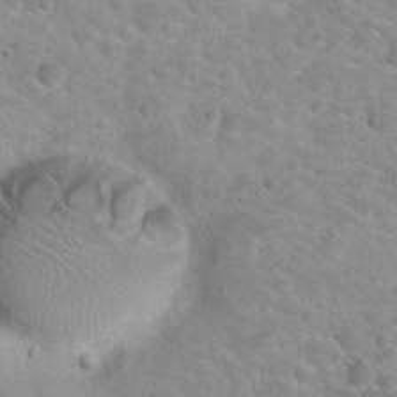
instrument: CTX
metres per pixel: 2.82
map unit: Hto
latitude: 24.4978
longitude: -49.2915
